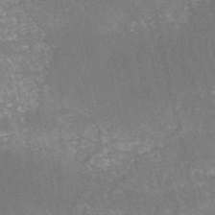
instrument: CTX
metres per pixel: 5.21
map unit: HNb
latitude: -51.3699
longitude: -48.9892
